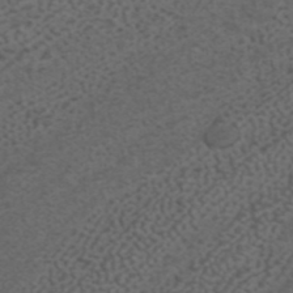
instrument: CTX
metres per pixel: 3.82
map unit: ANa
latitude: 41.4237
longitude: 27.8044
